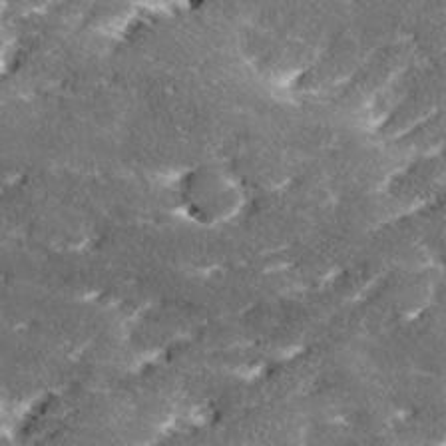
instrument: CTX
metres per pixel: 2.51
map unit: Ave
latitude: 18.3845
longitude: -136.3845
